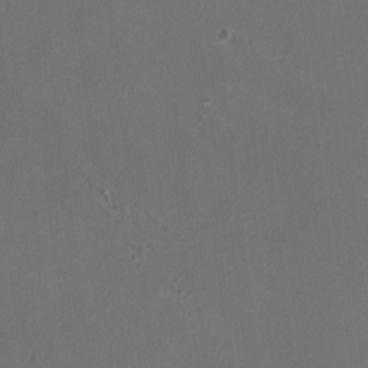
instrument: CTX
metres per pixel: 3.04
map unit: HNhu
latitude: -3.1998
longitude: -3.0269
